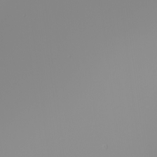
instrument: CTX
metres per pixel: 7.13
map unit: Nhu
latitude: -8.1795
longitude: -95.8584
